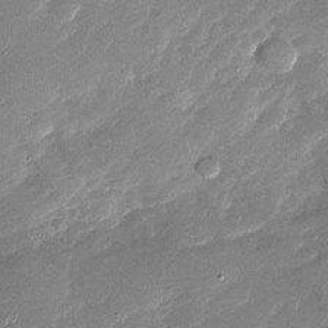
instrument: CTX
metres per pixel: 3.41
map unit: Nhu
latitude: -27.2942
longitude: -62.1956
